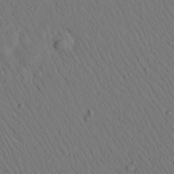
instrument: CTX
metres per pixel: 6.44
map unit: Aa
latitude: 23.4426
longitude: -138.8947
